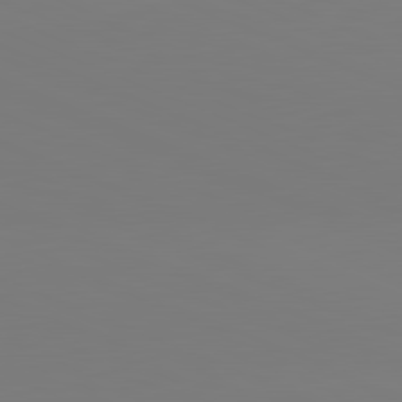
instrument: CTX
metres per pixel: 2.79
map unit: lApd
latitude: 81.9150
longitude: 146.9919
